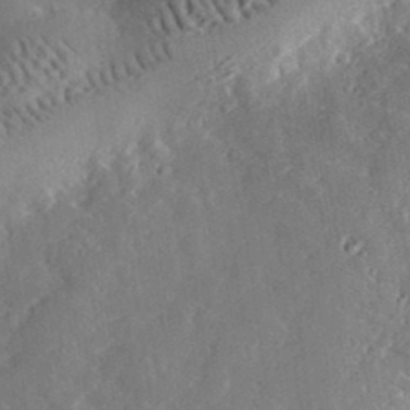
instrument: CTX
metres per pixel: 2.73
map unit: lHvf
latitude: 33.1214
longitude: -83.9717
